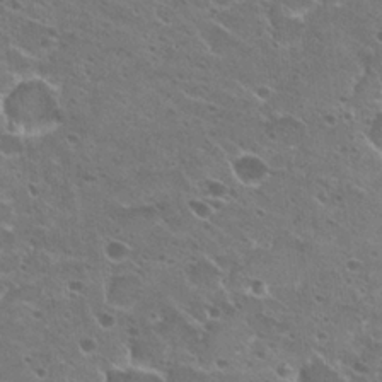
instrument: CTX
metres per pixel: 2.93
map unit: Hto
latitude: 23.3859
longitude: -41.9150
